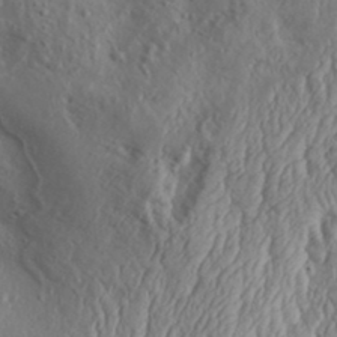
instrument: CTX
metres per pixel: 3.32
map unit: Aa
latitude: 31.9717
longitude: -134.8758
